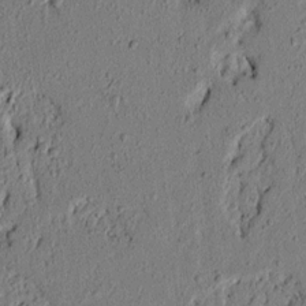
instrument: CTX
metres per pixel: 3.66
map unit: lAvf
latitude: 5.0080
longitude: 165.2943
